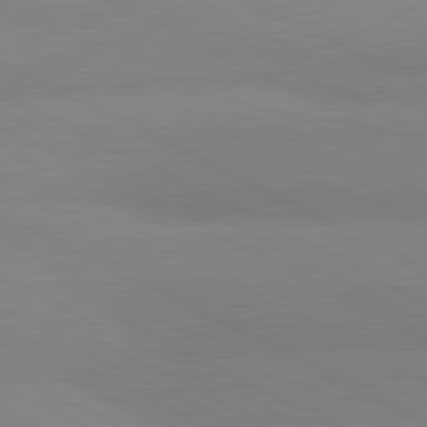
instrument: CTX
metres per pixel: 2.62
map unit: lApd
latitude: 81.2726
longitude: -179.7828
